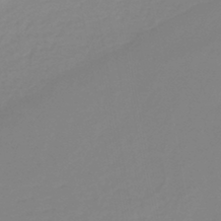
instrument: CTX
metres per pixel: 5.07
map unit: HNb
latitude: -45.1242
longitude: 54.8786
